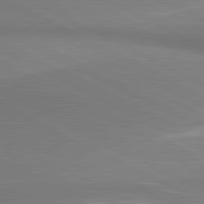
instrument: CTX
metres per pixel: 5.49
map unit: lApd
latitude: 81.1214
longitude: 162.8975
